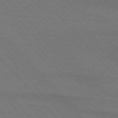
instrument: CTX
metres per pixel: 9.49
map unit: lApd
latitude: 75.4049
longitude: -81.5371
